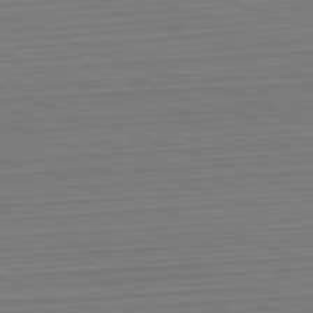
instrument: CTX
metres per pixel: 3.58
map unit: Hpe
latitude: -82.6896
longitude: 13.5588
